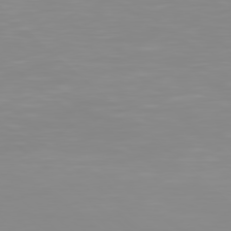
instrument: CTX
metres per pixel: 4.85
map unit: Hpe
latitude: 78.5168
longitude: -141.3292
